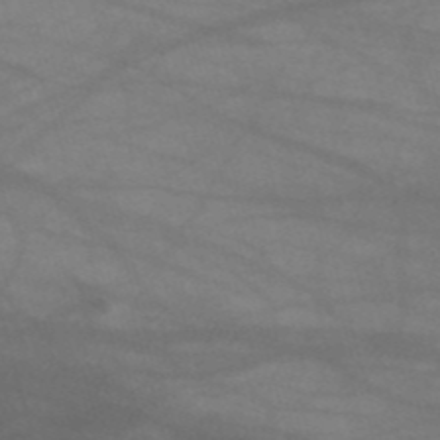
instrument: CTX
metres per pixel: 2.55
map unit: HNb
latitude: -53.4832
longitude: -50.0255
